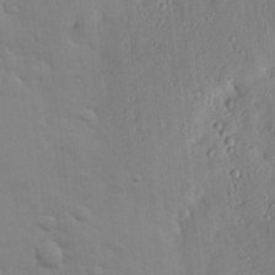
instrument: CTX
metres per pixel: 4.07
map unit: lHvf
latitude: 13.9528
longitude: 179.2754
